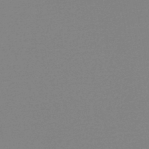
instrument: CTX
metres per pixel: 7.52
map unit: HNb
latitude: -46.4251
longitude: -39.4804
